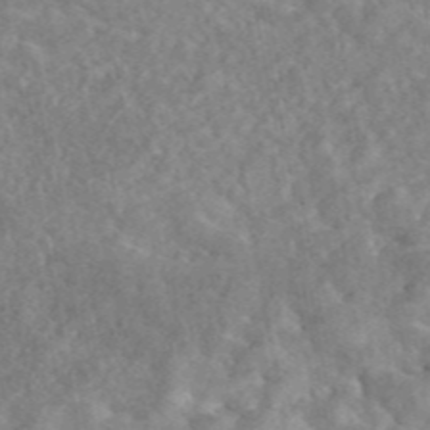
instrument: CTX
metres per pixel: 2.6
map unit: eAb
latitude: 45.5749
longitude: 128.7841
